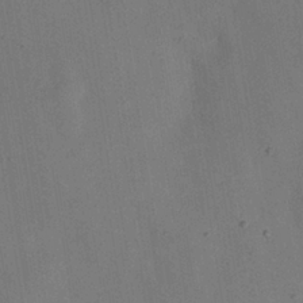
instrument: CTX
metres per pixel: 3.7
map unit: Nhu
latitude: 25.6504
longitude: -72.1200
